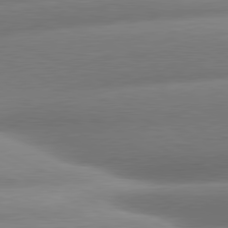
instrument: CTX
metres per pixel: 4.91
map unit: lApd
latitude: 80.5924
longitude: -159.9528
